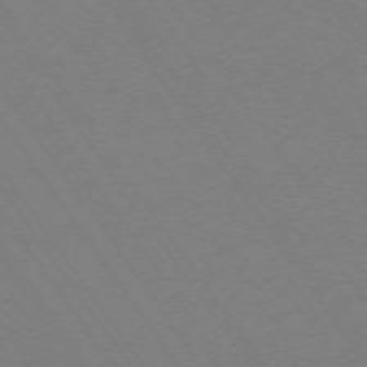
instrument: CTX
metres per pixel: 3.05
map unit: Ap
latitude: -74.0472
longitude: -70.4601
